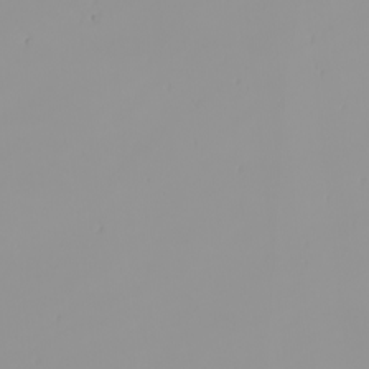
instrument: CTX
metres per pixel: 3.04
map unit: Nhu
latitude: -8.4251
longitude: -95.3860
